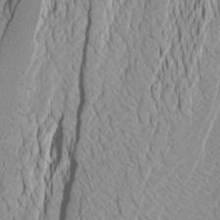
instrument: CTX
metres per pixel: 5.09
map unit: Htu
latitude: -3.9178
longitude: -72.3468
